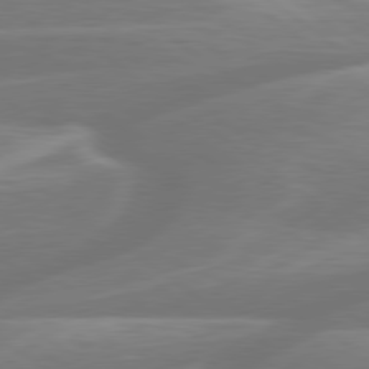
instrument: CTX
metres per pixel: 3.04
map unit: Hpe
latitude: 79.2537
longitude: -126.5168
